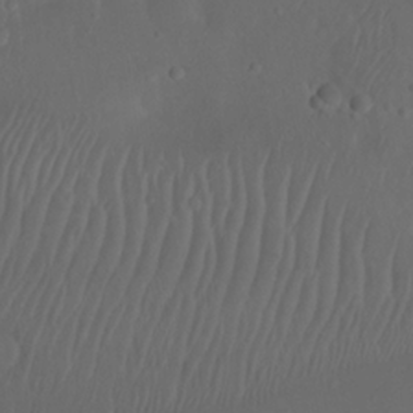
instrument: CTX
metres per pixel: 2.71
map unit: Nhu
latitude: 21.9150
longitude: -72.3846
